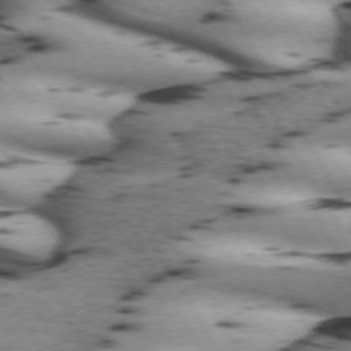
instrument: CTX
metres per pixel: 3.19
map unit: lApd
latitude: 71.7638
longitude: -52.0822
